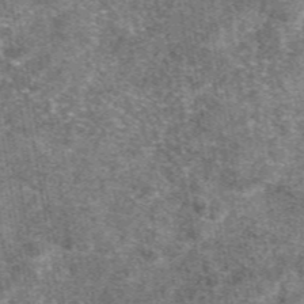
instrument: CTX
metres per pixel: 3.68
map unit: eAb
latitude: 48.0822
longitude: 109.2943
